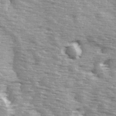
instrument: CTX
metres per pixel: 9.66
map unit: Ave
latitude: 14.3279
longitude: -104.7813
